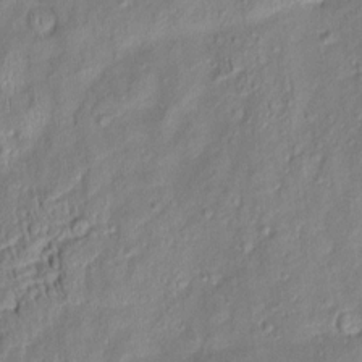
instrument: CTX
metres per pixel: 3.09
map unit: Aa
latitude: 8.4790
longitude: -133.1970
